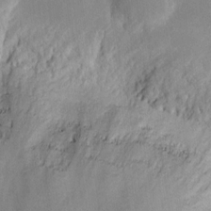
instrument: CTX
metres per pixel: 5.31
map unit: eHh
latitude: 11.4238
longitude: -71.5560
